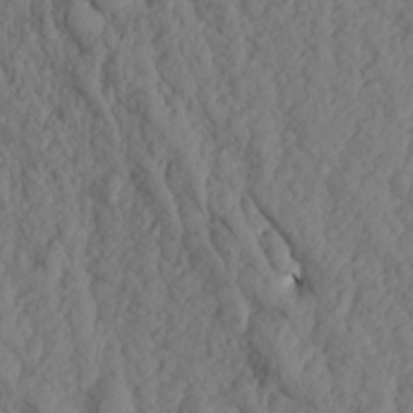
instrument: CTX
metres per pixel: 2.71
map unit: Aa
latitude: 17.2348
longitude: -146.2145
